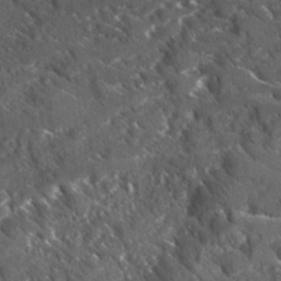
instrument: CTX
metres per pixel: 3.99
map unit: Ave
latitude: 17.3293
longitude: -130.1011
